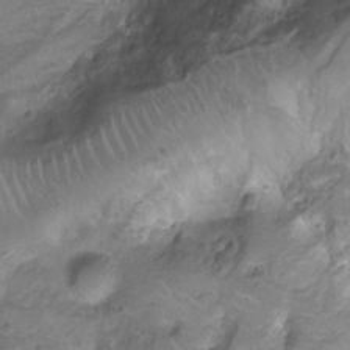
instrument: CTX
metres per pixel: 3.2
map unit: Ht
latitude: -7.7099
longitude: -19.7260
